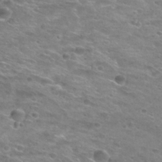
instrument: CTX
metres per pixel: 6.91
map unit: Hto
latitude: 28.0444
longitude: -47.9528
